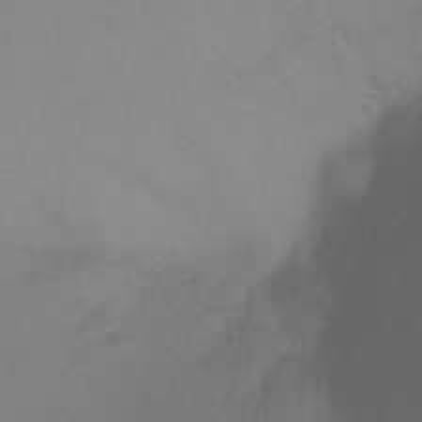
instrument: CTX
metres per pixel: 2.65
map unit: Ht
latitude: -15.9178
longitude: -42.8191
